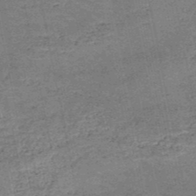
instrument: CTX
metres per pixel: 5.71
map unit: HNb
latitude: -50.5763
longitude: -49.3671
